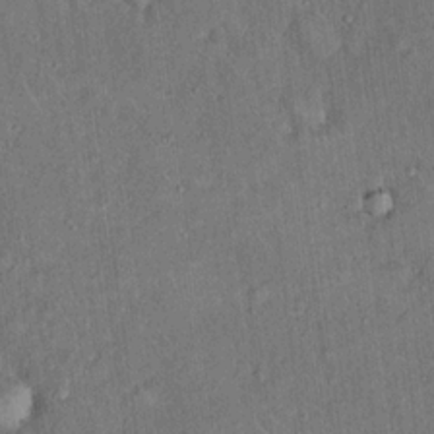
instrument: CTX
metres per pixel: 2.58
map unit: eHh
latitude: 19.1403
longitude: -60.7624
